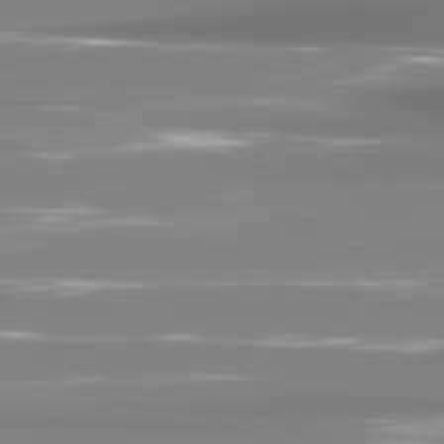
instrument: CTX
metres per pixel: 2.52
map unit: lApd
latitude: 81.3859
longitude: -137.1026
